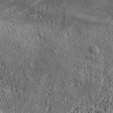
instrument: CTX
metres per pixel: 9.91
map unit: Aa
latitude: 32.6490
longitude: -134.8002
